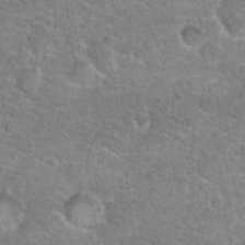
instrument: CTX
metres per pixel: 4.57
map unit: Hto
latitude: 24.4790
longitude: -48.8947
